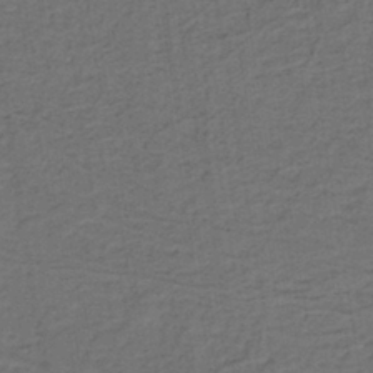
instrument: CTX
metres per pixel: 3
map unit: lHb
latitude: -39.8234
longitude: 55.2376
